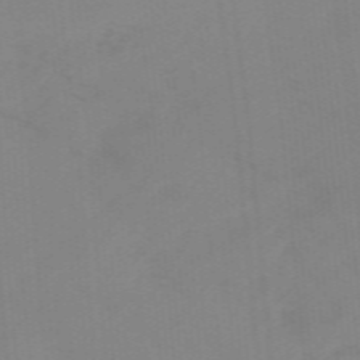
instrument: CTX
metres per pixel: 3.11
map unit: lHb
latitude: -48.4440
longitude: 83.4643
